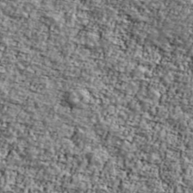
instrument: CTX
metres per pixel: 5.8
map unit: Ave
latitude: 41.9339
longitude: -110.8569
